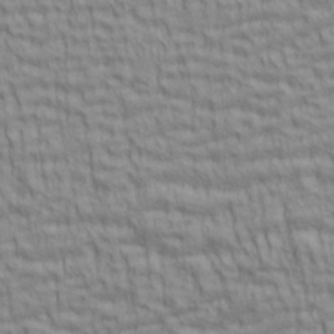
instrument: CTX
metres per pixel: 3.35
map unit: lAa
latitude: 6.0633
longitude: -115.4237
